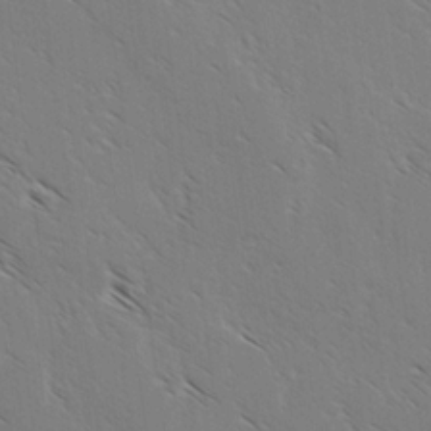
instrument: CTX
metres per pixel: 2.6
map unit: lAvf
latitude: -3.0864
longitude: -113.1781
